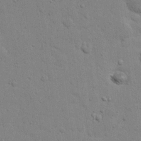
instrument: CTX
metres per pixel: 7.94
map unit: eHh
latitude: 20.9136
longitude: -62.7247
